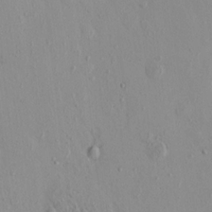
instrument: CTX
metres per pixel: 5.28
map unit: eHh
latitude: -0.4251
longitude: 18.0283
